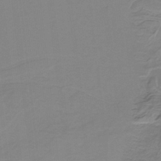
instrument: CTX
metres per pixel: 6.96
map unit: HNb
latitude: -34.1039
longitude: 58.1416
